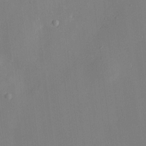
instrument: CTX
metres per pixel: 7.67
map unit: Nve
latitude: -7.8611
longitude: 175.8233
